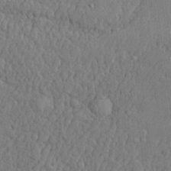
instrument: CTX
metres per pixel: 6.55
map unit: lHvf
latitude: 22.4790
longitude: 142.6140
